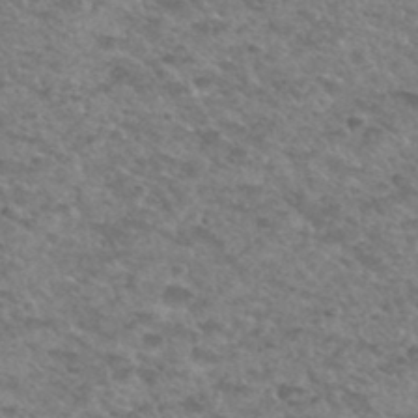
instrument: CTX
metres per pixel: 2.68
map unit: Hto
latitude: 34.2144
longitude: -49.1781
